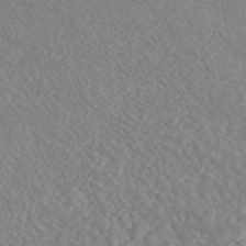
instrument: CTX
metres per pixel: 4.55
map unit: ANa
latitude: 45.2537
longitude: 27.0108
